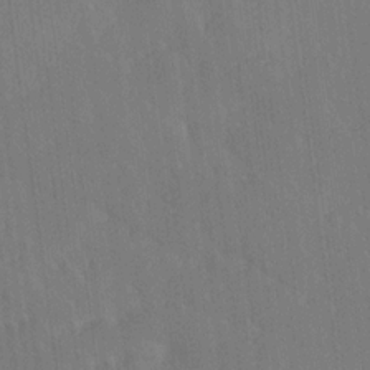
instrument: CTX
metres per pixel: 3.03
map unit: Ave
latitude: 19.5182
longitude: -137.3860
